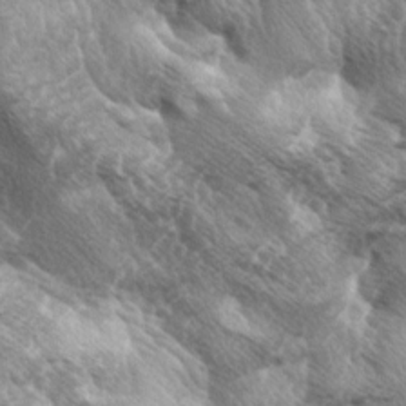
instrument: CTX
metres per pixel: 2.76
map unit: lAa
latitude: -4.1228
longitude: -125.6505
